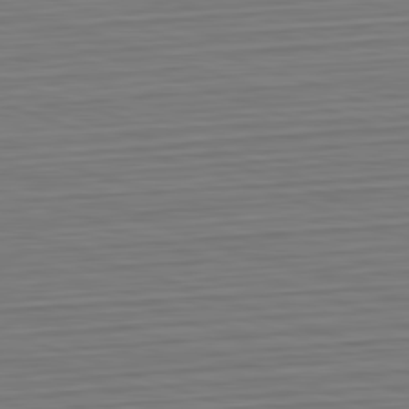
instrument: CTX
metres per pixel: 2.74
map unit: Hpe
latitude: -82.6329
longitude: 14.0472
